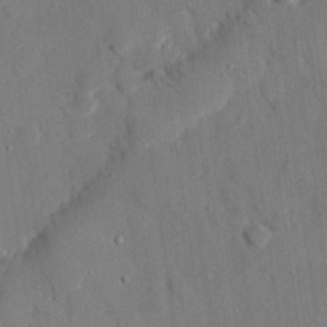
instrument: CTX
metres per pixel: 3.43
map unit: eHh
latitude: 27.9717
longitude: -80.5924
